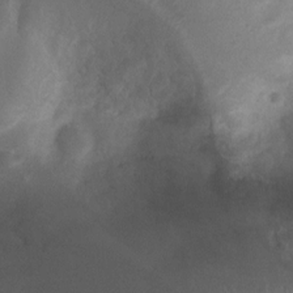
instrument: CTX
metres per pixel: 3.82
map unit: Ht
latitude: 2.0633
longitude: -24.9513
